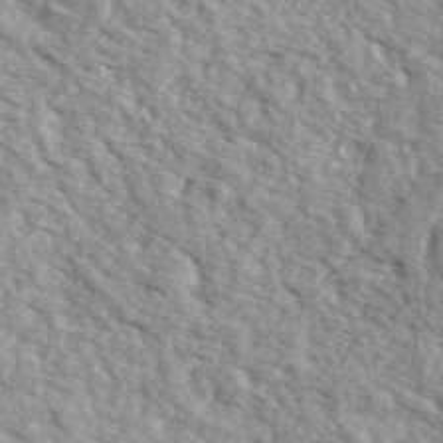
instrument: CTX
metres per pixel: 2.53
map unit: ANa
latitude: 44.1011
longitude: 45.8611
